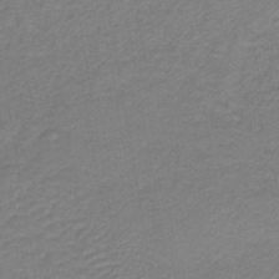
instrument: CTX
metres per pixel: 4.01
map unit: lHb
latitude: -41.3132
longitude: 53.4832
